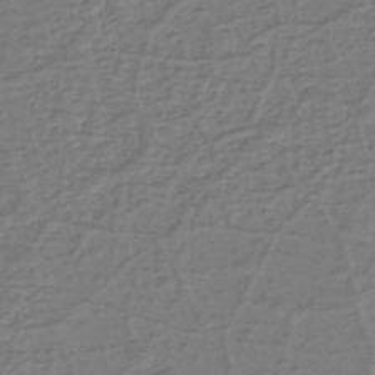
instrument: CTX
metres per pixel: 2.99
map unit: eHh
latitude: -39.7289
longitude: -27.4427
